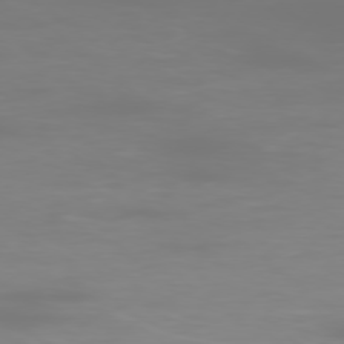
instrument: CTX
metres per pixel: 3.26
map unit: Ap
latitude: -78.4818
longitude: -96.1578
